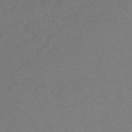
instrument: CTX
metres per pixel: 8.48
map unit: lHb
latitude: -42.9919
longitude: 73.8233
